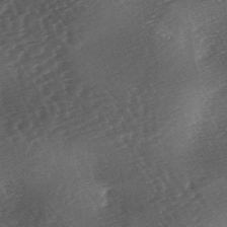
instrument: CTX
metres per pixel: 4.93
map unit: lAa
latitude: -3.4643
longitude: -126.4601
